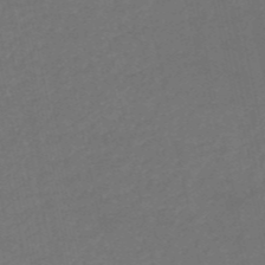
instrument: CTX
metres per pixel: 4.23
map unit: HNb
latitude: -53.0108
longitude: -51.1781
